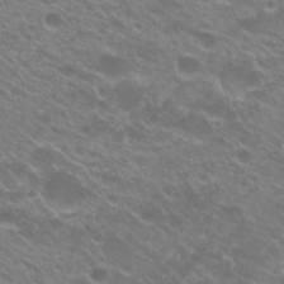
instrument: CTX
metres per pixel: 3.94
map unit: Hto
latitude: 23.6694
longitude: -36.9892
